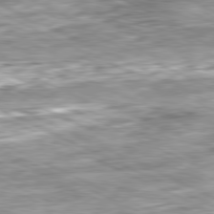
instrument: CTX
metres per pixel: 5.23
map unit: Ap
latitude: -81.4077
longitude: -88.3090
